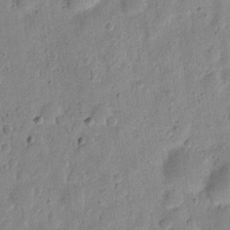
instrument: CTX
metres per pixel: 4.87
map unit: eHh
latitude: 7.5560
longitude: -71.5560
